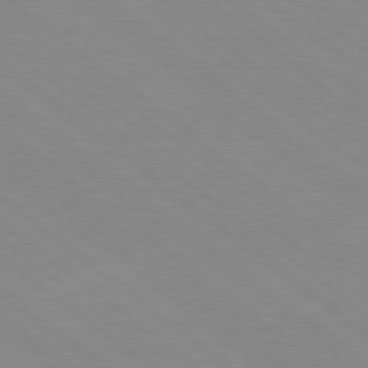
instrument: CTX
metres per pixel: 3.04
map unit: Hpe
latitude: 78.6491
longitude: -124.2711
